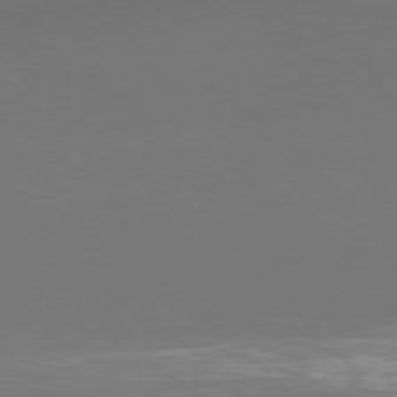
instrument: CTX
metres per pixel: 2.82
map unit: Hpe
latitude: 77.5749
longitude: -170.0822
